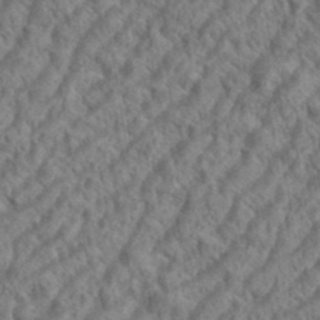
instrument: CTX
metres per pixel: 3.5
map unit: eHh
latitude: 37.2915
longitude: -137.7072
